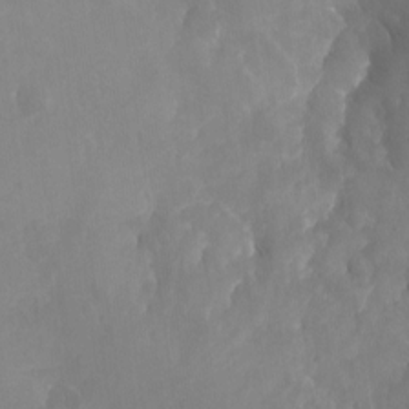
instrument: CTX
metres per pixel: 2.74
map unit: Aa
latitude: -12.8219
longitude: -67.2725
